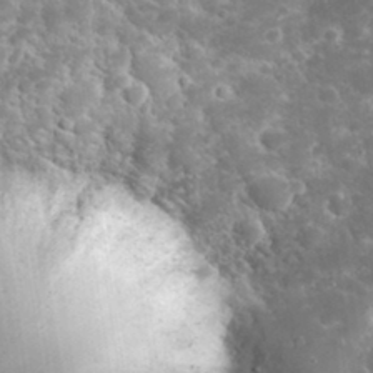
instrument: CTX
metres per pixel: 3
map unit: eHh
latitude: 32.5546
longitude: -61.9717
